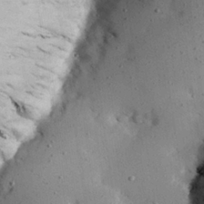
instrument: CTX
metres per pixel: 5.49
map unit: Hve
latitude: 26.4034
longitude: -92.1011
